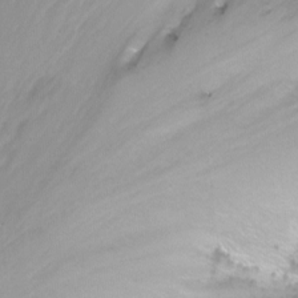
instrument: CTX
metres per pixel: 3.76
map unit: Nhu
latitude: -6.3306
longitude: -48.1767
